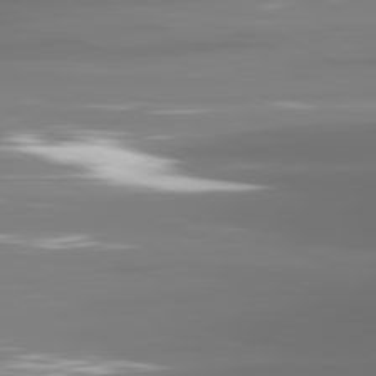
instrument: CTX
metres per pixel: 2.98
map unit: lApd
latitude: 81.5560
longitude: -136.4601
